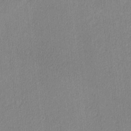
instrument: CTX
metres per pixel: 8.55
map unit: lHvf
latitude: -12.1228
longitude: -100.8947
